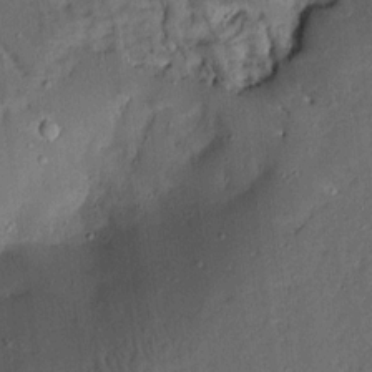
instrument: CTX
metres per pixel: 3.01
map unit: Aa
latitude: 13.2915
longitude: -139.5749
